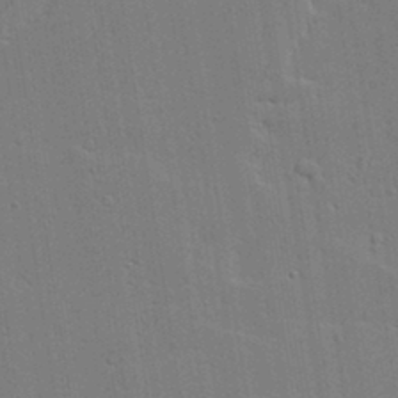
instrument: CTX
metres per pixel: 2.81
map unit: lAvf
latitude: 23.5560
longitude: -110.1578
